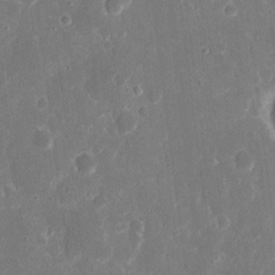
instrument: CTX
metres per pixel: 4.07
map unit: eHh
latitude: 8.8569
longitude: -69.1970
